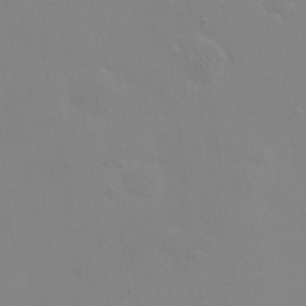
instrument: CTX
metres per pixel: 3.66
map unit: eHh
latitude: 23.9339
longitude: -65.4237
